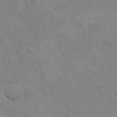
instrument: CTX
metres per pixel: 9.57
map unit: eHh
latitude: 16.0822
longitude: -66.5734
